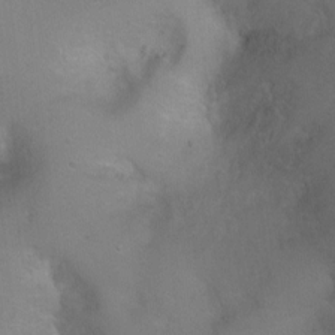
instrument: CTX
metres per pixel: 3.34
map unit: Ht
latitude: 0.5734
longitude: -37.8206
